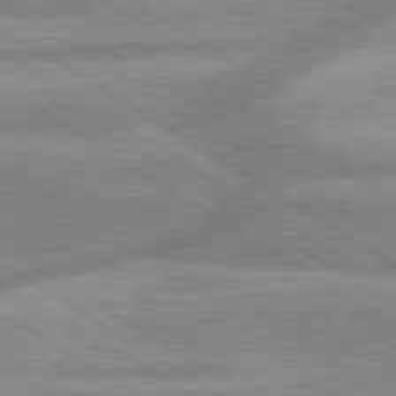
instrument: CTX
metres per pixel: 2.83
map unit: lApd
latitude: 80.0444
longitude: -167.1025
